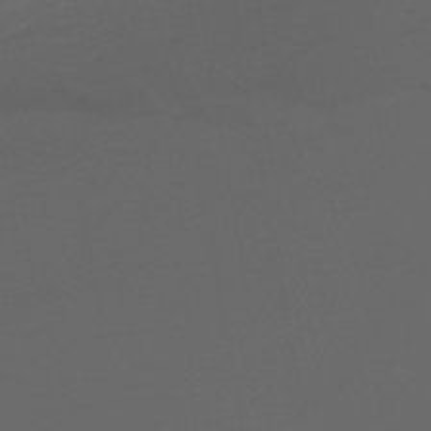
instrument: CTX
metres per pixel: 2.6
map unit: lHb
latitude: -39.5021
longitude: 71.9745
